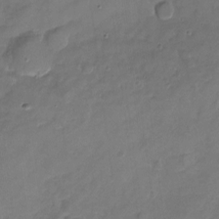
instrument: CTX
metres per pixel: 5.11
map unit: Nhu
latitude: -17.8801
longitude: -57.4993
